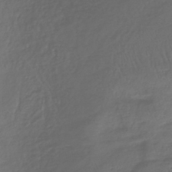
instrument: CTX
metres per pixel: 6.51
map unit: lHb
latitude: -39.5399
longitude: 70.2551
